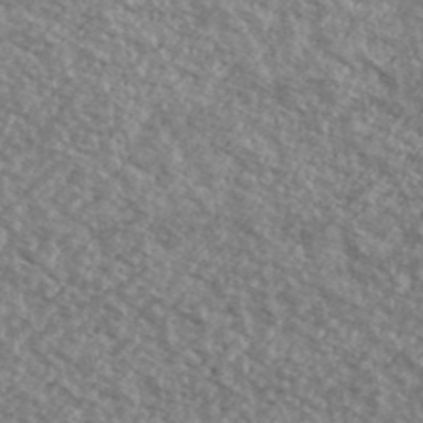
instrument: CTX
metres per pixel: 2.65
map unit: Ave
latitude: 39.7072
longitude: -110.9325
